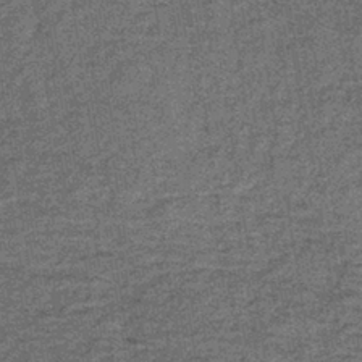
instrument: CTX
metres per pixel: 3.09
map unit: lHb
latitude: -38.9541
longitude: 65.8423
